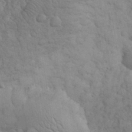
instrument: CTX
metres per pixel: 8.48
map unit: eHh
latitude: 32.0822
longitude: -67.3103
